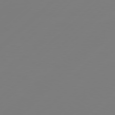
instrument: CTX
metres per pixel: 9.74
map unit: Hpe
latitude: 78.3279
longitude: 173.1053
